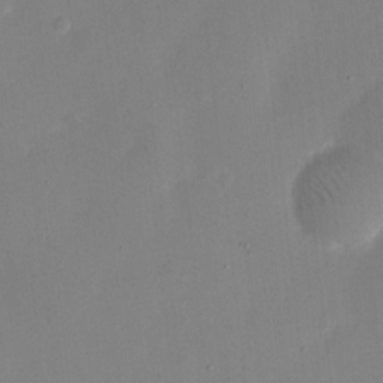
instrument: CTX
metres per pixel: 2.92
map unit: eHh
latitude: 11.6883
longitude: -68.0822
